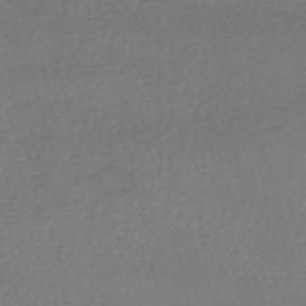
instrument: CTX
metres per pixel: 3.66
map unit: HNhu
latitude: -48.4629
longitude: 98.2550
